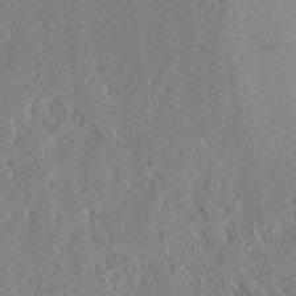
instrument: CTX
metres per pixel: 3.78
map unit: Aa
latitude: 16.7057
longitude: -148.7246
